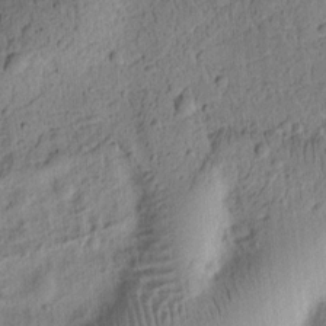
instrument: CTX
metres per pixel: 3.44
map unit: Ht
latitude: 8.6680
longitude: -75.6883
